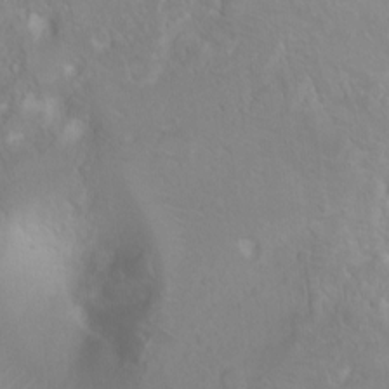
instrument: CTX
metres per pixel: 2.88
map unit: Ht
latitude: 2.3089
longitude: -24.5167
